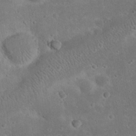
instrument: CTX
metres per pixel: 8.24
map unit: Nhu
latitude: 22.9892
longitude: -71.6694
